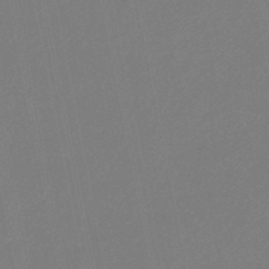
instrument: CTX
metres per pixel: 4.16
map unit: eHb
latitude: -45.3321
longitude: 87.6344
